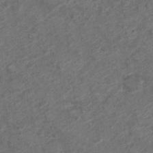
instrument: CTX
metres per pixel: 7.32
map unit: Nve
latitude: -19.2187
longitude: 107.0676
